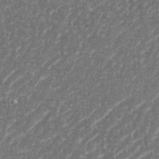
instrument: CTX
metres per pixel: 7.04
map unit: eHh
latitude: 35.1214
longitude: -134.2522
